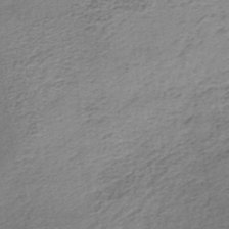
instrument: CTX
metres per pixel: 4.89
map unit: lHb
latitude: -36.8030
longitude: 60.8030
